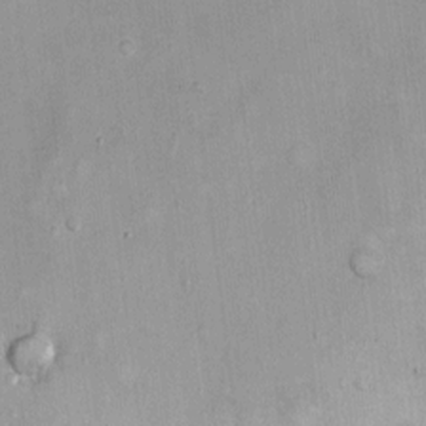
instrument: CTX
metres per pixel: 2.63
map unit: Nhu
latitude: 1.8016
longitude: -16.2144
